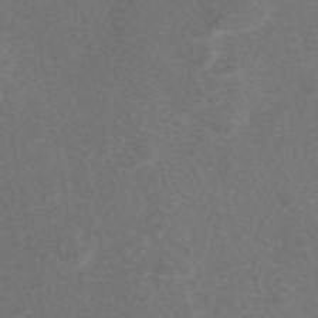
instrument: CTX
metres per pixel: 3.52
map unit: eAb
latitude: 48.0633
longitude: 119.1998
